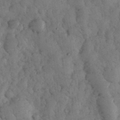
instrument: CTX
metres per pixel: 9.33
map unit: eHh
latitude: 32.4790
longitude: -69.2726
